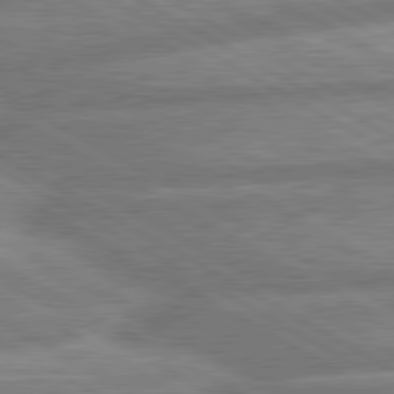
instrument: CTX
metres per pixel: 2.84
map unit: lApd
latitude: 80.4979
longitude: -166.1011
